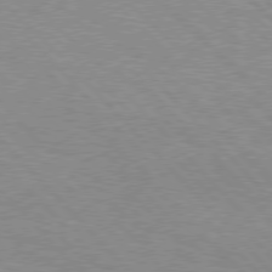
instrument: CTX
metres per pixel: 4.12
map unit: Hpe
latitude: 76.9891
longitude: -152.1200
